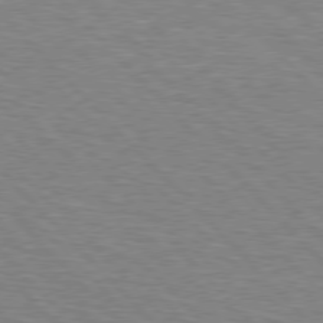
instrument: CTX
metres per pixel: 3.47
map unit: Hpe
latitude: 76.7624
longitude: -151.2726
